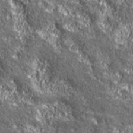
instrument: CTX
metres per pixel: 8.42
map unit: eHh
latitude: 43.0459
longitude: -90.6679
